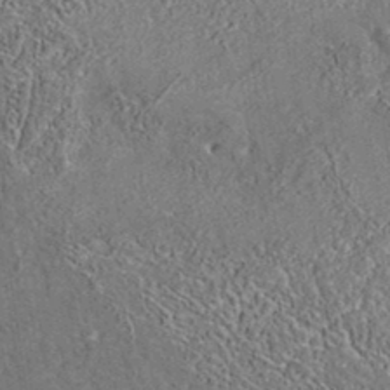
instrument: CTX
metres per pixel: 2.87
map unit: eAb
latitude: 35.3859
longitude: 113.5966
